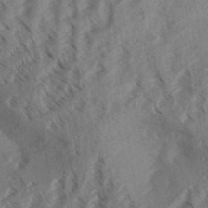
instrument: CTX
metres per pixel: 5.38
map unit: Aa
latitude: 31.4805
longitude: -138.9325
